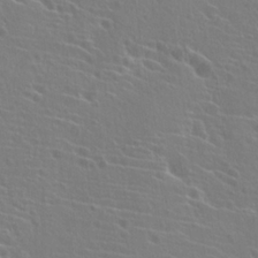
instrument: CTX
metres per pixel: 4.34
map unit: Hto
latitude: 22.6112
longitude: -40.2522
